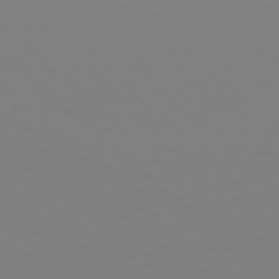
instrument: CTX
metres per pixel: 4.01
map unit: Hpe
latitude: 77.7827
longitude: -136.2334
